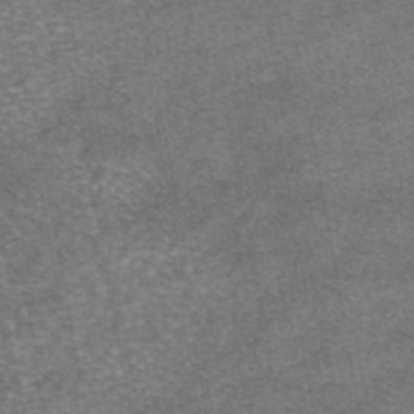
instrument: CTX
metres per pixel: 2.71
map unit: eAb
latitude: 46.6302
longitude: 104.1417
